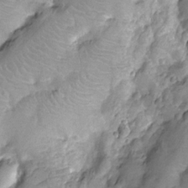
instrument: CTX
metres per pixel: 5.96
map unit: Nhu
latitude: -12.2362
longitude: -23.3859
